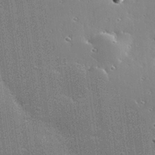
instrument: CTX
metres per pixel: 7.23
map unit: Hve
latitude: 28.6490
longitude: -92.9513
